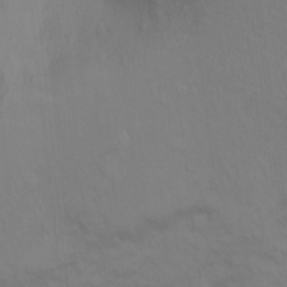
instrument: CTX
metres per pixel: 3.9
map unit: Ht
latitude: 11.5938
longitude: -32.2334
